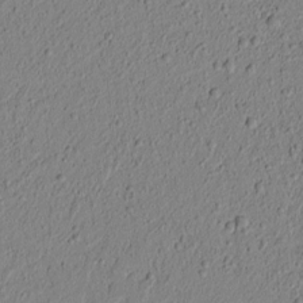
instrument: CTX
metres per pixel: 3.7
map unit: lAvf
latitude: 5.9528
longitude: 166.2361
